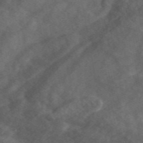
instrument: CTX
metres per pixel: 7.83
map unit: eAb
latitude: 48.8758
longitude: 118.6141
